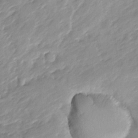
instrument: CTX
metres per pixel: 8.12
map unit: Ave
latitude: -8.3495
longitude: -117.3482
